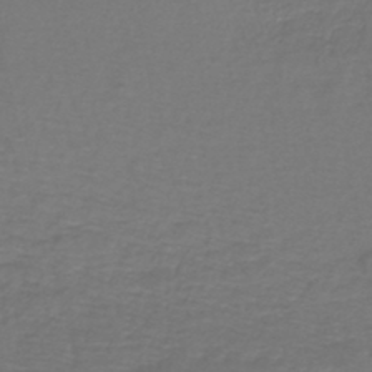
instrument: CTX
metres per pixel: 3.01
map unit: lHb
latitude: -43.4454
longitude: 57.4265
